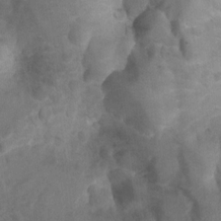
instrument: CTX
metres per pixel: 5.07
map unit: Ht
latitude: 5.0080
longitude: -30.4790
